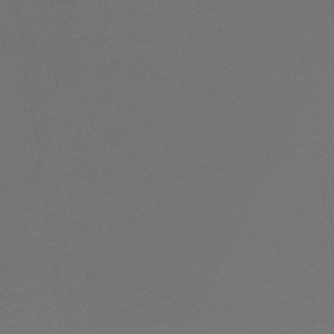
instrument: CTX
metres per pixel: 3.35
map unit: lHb
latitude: -46.4062
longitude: 60.5007
